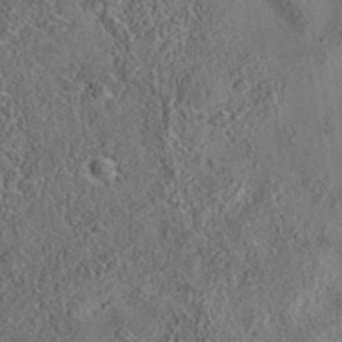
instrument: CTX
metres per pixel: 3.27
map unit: eAb
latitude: 35.6316
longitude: 110.3684
